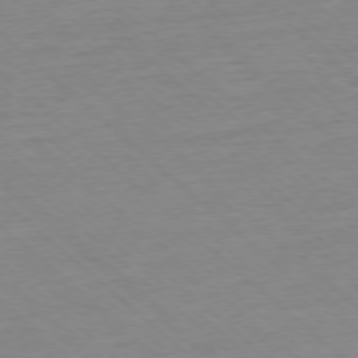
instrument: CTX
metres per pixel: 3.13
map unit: Ap
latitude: -77.4076
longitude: -96.9136
